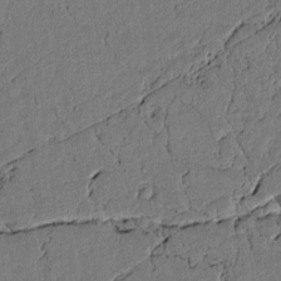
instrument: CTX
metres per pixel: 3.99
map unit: lAvf
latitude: 5.3104
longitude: 168.8786
